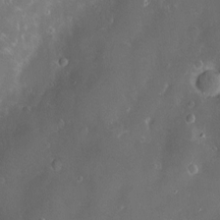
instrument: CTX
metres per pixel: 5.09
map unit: Hve
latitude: -11.3510
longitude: 174.7652
